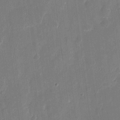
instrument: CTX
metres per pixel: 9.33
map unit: eHh
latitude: 11.0081
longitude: -70.8758
